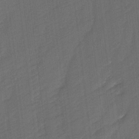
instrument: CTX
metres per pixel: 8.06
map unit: Ave
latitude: 16.8758
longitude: -136.6302
